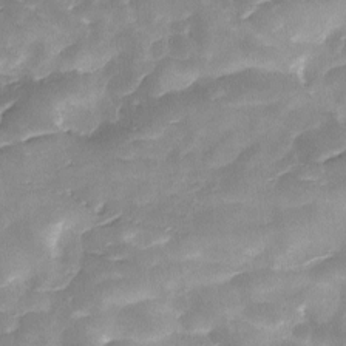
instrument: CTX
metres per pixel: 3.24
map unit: Ave
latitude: -9.1809
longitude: -122.5735
